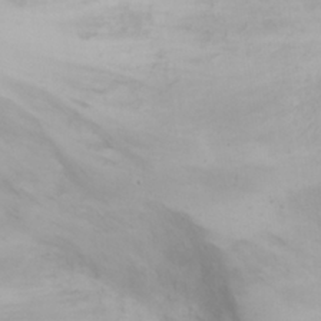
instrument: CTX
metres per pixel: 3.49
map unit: eHh
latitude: 25.3103
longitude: -64.4223
